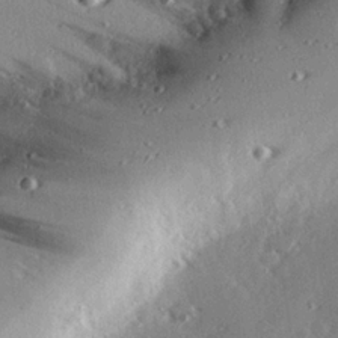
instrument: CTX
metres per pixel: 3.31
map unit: eHh
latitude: 22.7813
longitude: -89.8584
